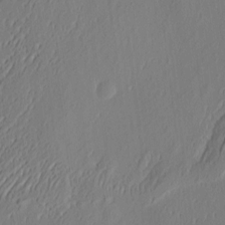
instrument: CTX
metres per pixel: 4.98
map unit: eHh
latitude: 4.0822
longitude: -77.8961
